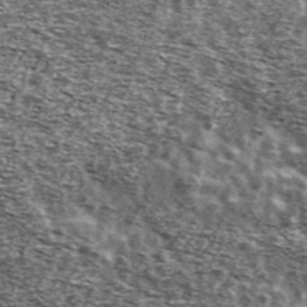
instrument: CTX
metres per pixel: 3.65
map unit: Ave
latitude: 41.3482
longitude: -106.1389
